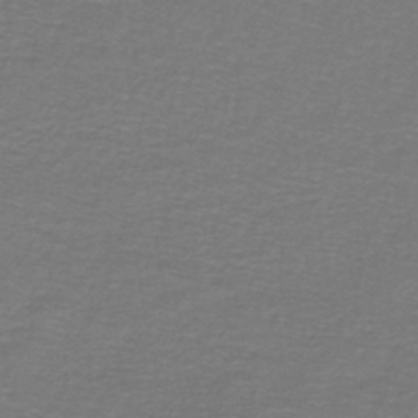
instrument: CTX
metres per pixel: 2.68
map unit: lHb
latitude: -42.7652
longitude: 56.7085
